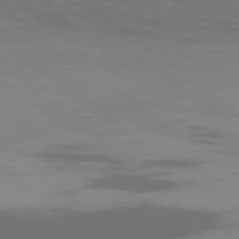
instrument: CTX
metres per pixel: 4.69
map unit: Ap
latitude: -78.0661
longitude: -95.2348
